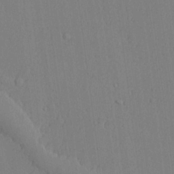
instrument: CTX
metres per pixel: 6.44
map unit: lHvf
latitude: 21.1592
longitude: 142.7841
